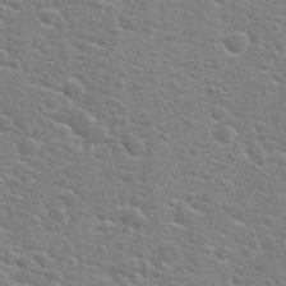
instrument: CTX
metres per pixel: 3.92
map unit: Hto
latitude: 21.2537
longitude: -44.0444
